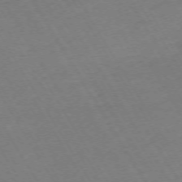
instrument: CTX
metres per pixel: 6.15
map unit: Hpe
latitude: -72.7274
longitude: 9.4643
